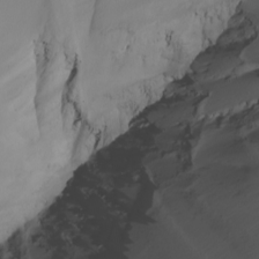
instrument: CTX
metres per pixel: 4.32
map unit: Nhu
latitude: -5.7666
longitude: -95.7261
